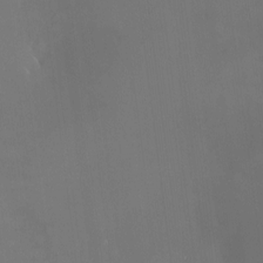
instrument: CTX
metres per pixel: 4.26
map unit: HNhu
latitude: 6.7057
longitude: 8.8786
